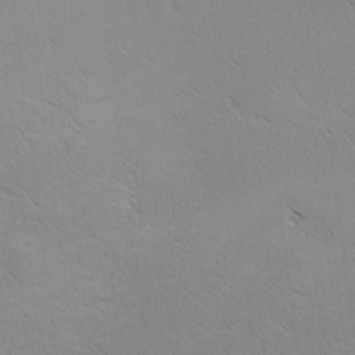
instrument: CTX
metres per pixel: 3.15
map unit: lAa
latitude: -10.9164
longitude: -125.4993
